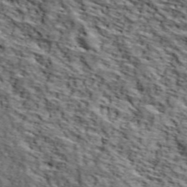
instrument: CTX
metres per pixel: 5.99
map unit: lHvf
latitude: 39.4048
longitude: -86.8191
